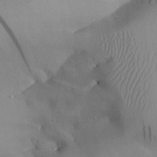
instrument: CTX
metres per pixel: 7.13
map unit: Aa
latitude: 24.7624
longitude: -128.3278
